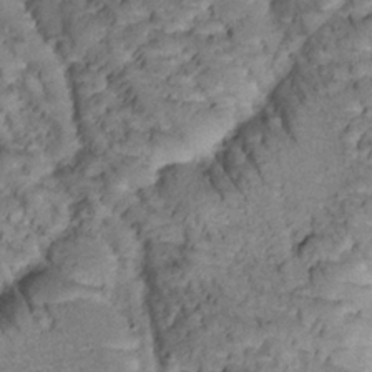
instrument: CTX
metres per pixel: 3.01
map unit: Htu
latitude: -0.7653
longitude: 173.2565
